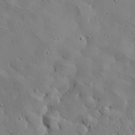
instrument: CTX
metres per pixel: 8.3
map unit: Ave
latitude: 18.7813
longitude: -139.9717
